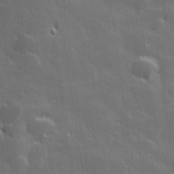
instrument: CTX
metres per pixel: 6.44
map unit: Hve
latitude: 27.9339
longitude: 144.7274
